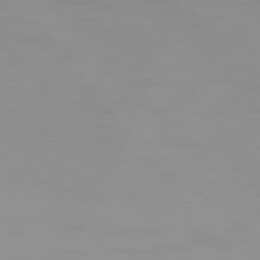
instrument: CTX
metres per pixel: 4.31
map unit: Hpe
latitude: 74.8191
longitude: -129.2537
